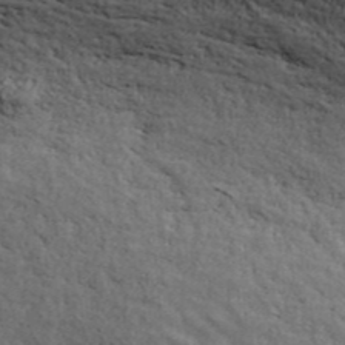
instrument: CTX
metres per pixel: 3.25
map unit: ANa
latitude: 41.9906
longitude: 29.5966
